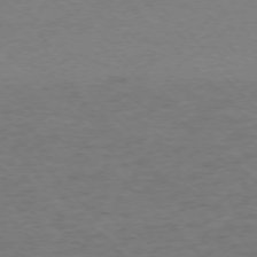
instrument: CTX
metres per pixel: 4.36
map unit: Ap
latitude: -75.7856
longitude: -78.8191
